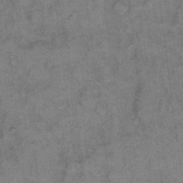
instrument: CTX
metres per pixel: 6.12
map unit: eHh
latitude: 10.4790
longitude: -63.6127
